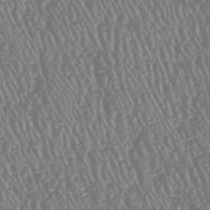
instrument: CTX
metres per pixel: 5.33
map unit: HNhu
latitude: -47.5588
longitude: 29.1998
